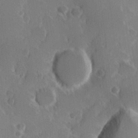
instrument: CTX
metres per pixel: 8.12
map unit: Hve
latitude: 23.5749
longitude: 146.3873
